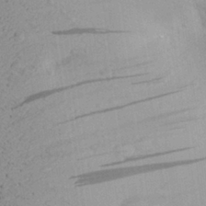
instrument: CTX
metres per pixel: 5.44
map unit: Aa
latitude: 28.2333
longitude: -131.1970
